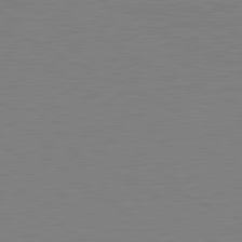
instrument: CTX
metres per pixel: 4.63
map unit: lApd
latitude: 81.0836
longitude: 150.9164
